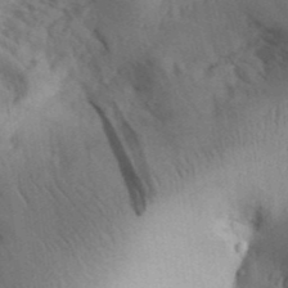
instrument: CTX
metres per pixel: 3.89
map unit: Aa
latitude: 30.4223
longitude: -142.6113
